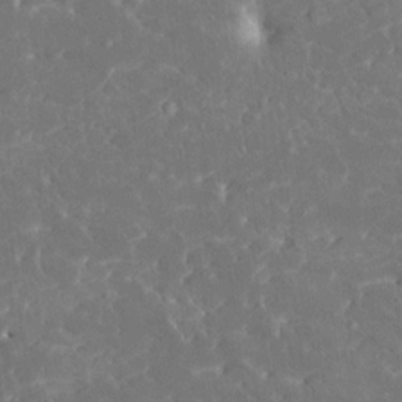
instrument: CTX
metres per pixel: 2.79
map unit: HNhu
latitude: 6.5735
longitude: -5.0836
